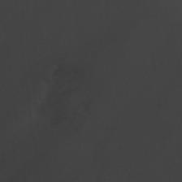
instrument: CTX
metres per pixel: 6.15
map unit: Ave
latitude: 23.0269
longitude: -131.5183
